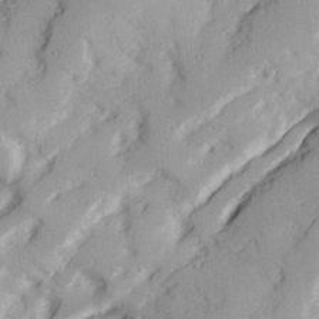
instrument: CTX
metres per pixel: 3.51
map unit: Ave
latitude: 21.8961
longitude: -131.6316
